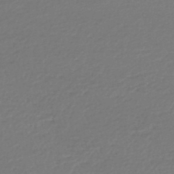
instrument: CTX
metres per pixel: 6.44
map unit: lHb
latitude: -46.7841
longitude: 63.5966
